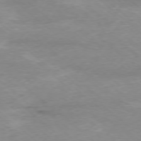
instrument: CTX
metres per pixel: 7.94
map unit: Ap
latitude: -77.6722
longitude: -92.9324
